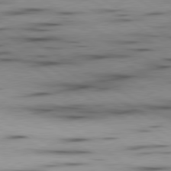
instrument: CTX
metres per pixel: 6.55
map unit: lApd
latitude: 80.0444
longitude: 157.9178
